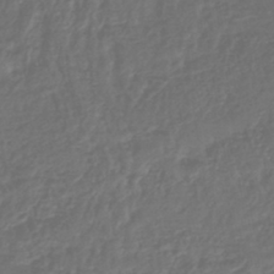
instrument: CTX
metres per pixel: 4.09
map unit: lHb
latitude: -43.8800
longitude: 81.3321
